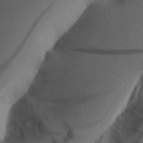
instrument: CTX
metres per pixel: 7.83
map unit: Aa
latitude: 25.2914
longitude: -128.7624
